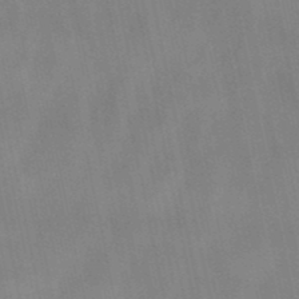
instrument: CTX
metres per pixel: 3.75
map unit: lHb
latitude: -49.4455
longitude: 70.9353
